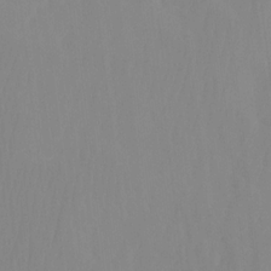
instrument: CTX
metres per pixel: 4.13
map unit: Nhu
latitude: -12.6141
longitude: -64.6302
